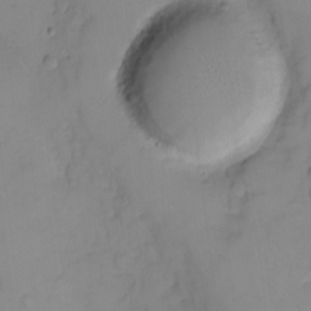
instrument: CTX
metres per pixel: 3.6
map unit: eHh
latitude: -9.4832
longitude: -66.4223
